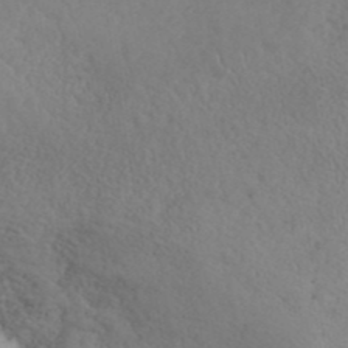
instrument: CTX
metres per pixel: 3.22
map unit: ANa
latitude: 41.6693
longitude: 52.7463
